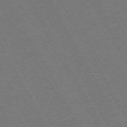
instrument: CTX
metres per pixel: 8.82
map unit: Hpe
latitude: -71.7289
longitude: 8.8408
